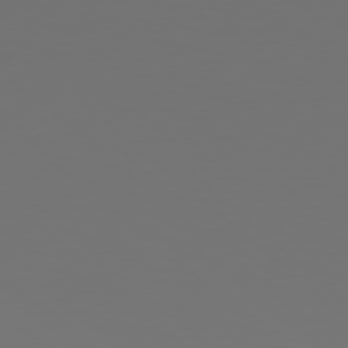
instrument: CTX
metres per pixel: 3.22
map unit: Hpe
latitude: 78.5168
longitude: -173.7449
